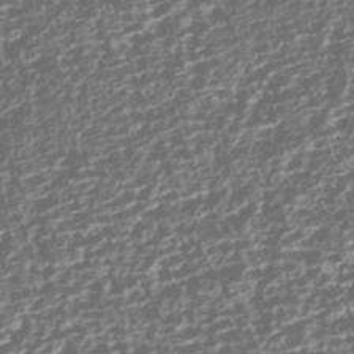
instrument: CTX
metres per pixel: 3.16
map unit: HNhu
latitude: -42.3117
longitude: 107.9745
